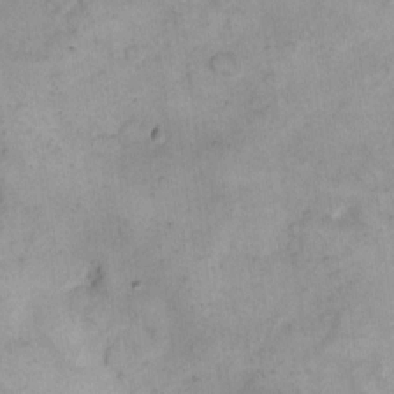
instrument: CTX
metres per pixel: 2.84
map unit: eHh
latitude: 11.1781
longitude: -64.5168
